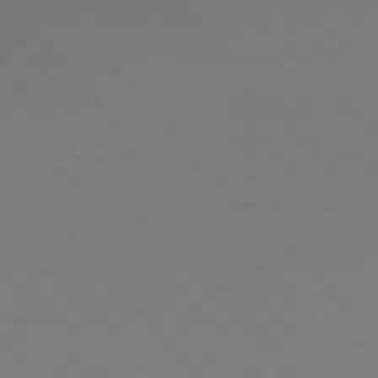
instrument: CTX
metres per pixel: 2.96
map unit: Ap
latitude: -76.7841
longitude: -86.1011
